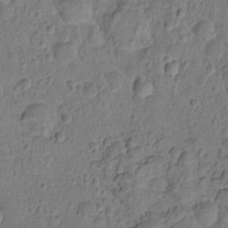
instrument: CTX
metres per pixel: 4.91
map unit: Nhu
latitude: -15.3321
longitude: -26.6680
